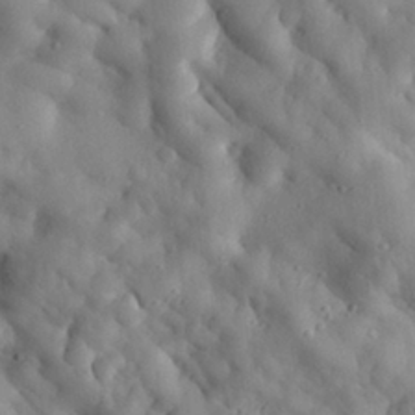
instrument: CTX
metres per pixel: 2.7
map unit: eHh
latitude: 28.7057
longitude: -77.5371
